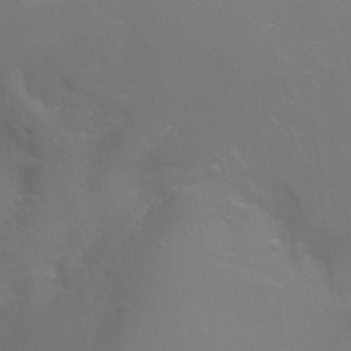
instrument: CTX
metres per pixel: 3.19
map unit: Nhu
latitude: -4.8786
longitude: -75.1214
